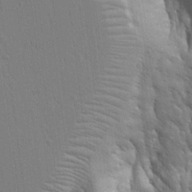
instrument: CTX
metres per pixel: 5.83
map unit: Aa
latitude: 21.8773
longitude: -124.8758
